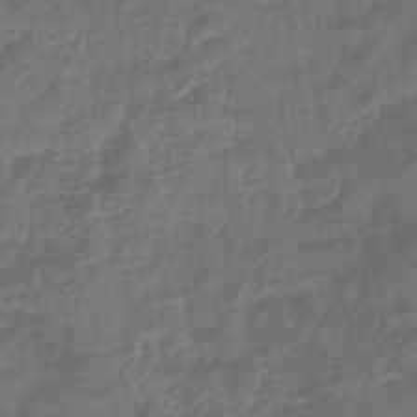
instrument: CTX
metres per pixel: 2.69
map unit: eHb
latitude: -43.7099
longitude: 82.1417
